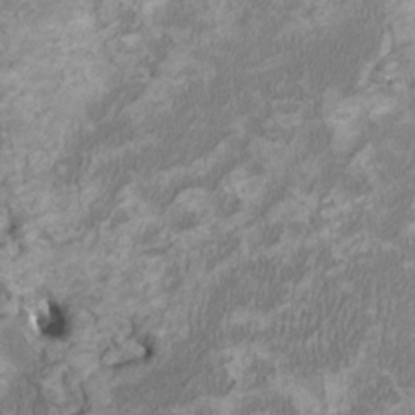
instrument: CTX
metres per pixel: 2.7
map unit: HNhu
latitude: 2.0822
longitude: -2.9324
